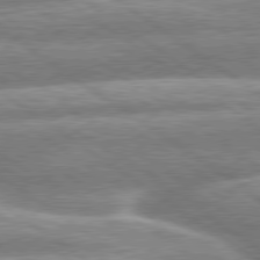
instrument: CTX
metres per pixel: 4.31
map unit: lApd
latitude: 79.6505
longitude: -159.2537
